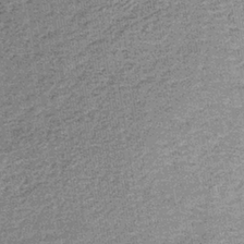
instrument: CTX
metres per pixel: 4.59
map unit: lHb
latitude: -36.6140
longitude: 65.6344
